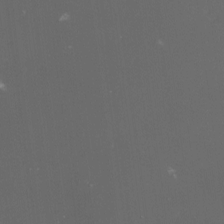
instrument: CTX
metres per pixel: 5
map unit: lHvf
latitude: -13.5588
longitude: -101.2915
